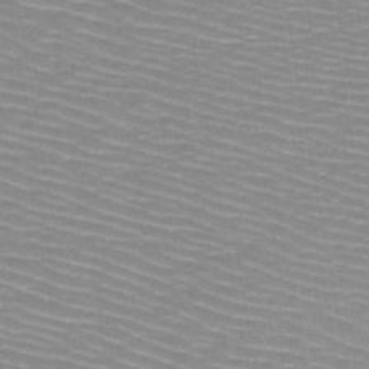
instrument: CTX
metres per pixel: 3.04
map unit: HNb
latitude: -47.5021
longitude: -45.1214
